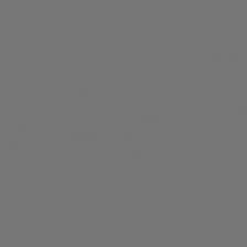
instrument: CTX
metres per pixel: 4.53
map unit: Hpe
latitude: 76.1955
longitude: -139.5182
